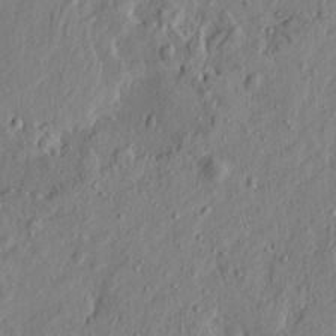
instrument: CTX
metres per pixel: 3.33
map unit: Htu
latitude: -7.5399
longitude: 177.8233
